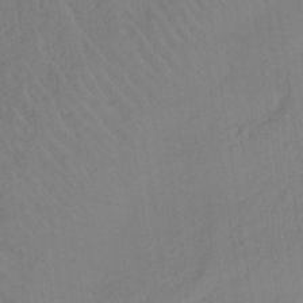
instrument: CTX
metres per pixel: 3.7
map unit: HNb
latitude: -32.3873
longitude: 63.6722
